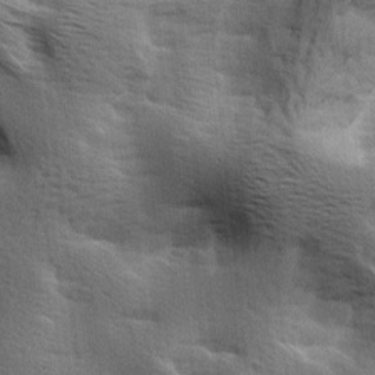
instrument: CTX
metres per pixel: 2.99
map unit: lAa
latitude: 18.4034
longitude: -138.0633
